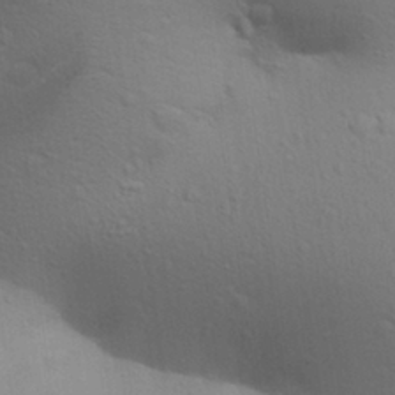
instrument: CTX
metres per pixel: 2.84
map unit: Aa
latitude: 29.5371
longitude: -147.2159
